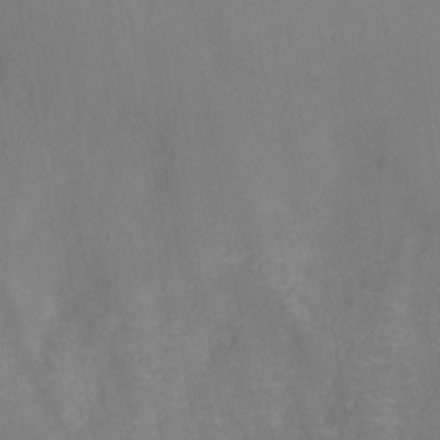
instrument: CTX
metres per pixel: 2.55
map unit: Ht
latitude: -9.0108
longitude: -46.2145
